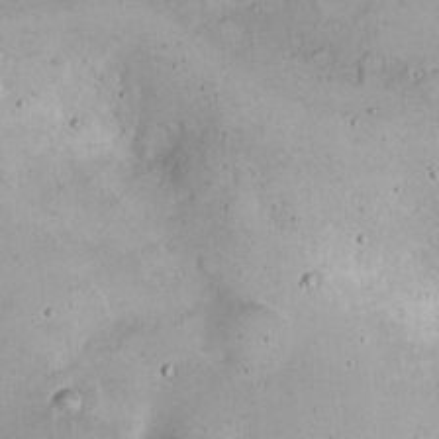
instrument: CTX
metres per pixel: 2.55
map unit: eHh
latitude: 10.4601
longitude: -62.7058
